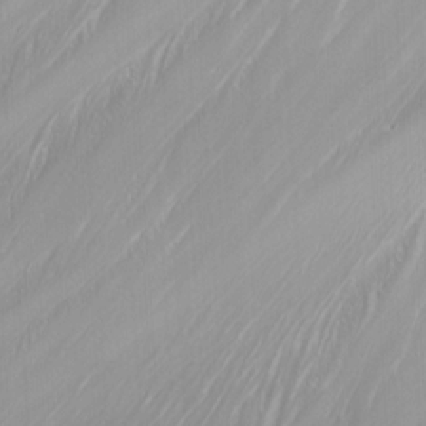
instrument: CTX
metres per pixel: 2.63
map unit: Nhu
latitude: -6.7652
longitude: -90.9514
